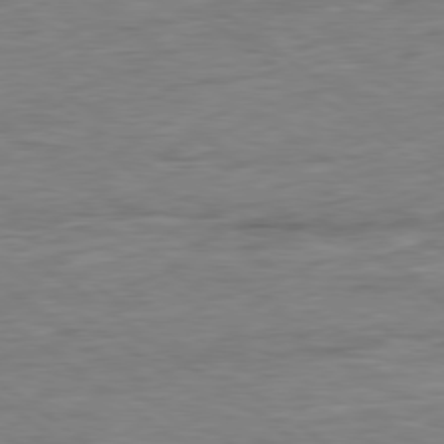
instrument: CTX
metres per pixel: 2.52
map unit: Ap
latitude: -80.1228
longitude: -80.6301
